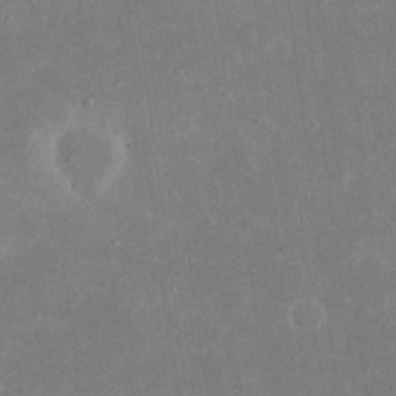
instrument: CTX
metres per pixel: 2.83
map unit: eHh
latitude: 18.9136
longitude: -71.2348
